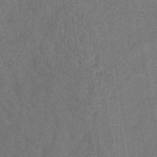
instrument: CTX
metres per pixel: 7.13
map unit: lHb
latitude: -38.5196
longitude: 74.1228
